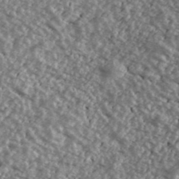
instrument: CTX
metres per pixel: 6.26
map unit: Ave
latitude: 40.1388
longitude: -111.5560
